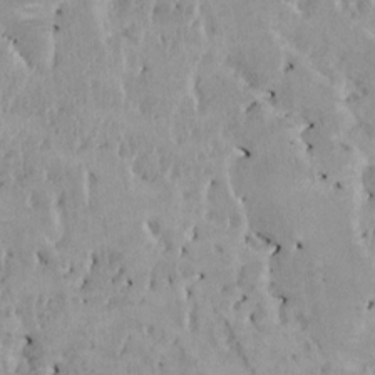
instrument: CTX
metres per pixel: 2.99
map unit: HNhu
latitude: 4.3467
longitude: 4.5007
